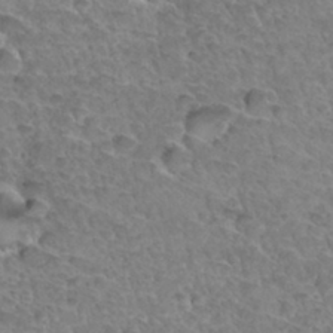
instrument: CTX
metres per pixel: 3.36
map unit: Hto
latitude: 34.3656
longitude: -46.3279
